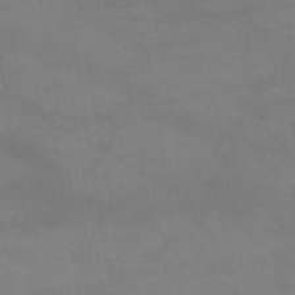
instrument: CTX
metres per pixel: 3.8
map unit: lHb
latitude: -43.5966
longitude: 66.9353
